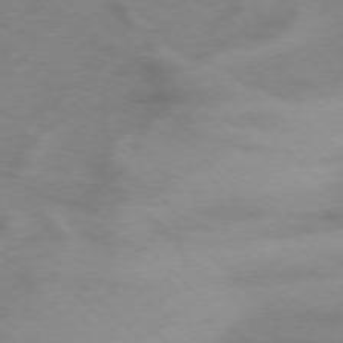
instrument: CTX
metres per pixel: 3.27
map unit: Ap
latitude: -76.4062
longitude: -78.2901
